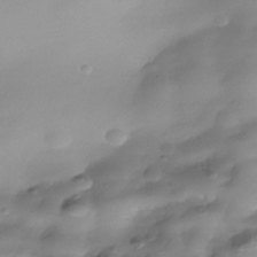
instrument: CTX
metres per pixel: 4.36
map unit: Nhe
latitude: -37.4454
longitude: -118.4223
